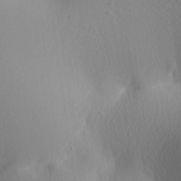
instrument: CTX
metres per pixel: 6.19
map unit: lAa
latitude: -4.3684
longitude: -123.5371
